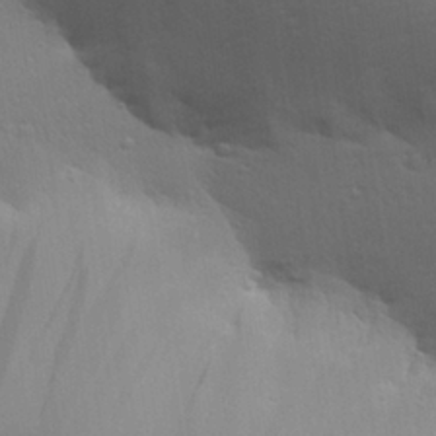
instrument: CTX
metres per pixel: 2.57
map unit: Aa
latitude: 26.5546
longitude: -136.5924
